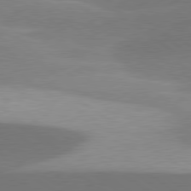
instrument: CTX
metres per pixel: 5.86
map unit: lApd
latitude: 79.9717
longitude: -94.2712
